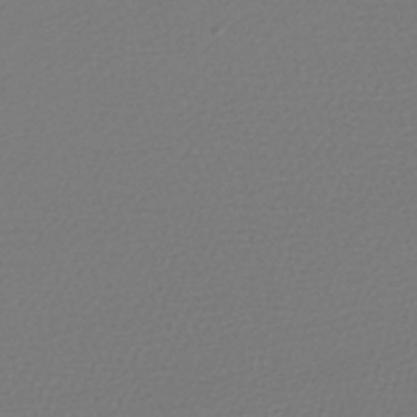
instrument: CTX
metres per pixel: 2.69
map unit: lHb
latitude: -42.5195
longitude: 69.5777
